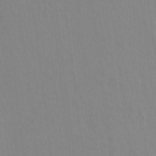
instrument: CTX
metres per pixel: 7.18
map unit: Hto
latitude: -11.4643
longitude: -38.5735
